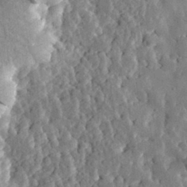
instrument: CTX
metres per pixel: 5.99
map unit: eHh
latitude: 31.2915
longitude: -80.4034
